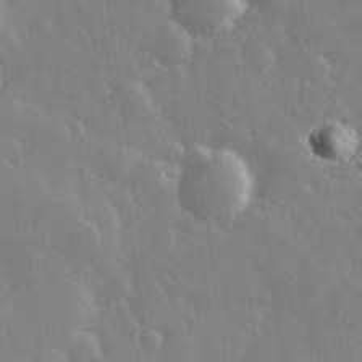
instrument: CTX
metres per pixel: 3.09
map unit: Hve
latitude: 27.7072
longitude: 146.8219
